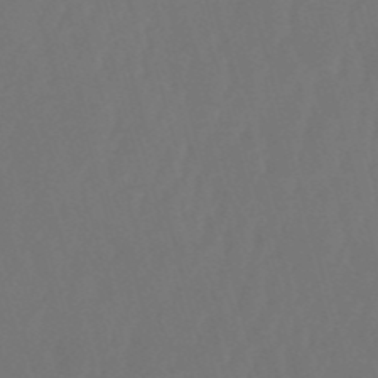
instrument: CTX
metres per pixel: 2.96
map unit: eHb
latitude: -50.9542
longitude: 75.5966
